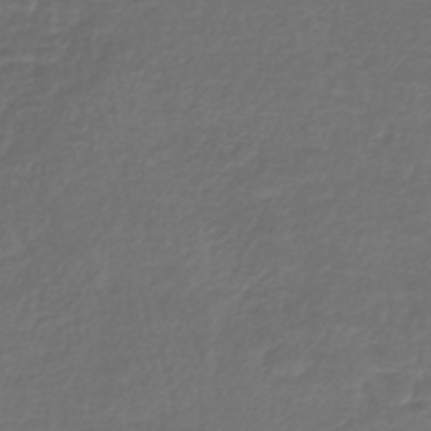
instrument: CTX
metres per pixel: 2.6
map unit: lHb
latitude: -43.2375
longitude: 61.9178
